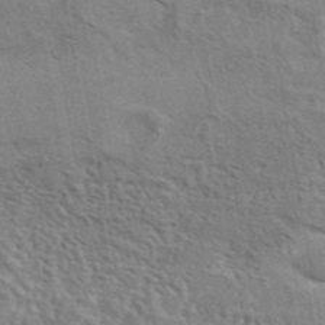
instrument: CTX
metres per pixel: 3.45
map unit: eAb
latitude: 43.1214
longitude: 113.8989
